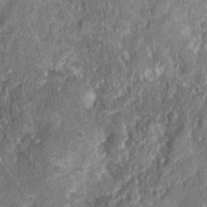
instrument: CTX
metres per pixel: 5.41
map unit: Nhu
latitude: 7.4615
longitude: -20.1578
